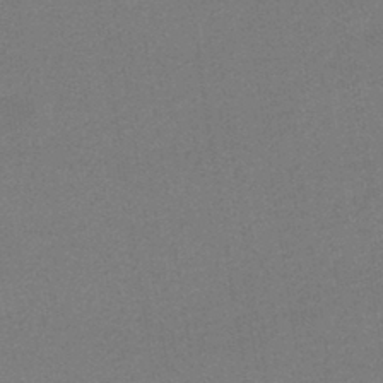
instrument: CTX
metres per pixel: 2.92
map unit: HNhu
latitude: -44.7652
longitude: 90.7086
